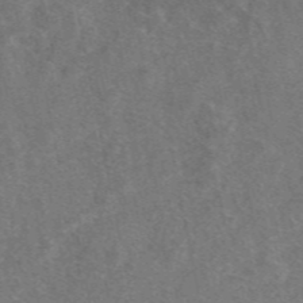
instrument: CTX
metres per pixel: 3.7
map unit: eAb
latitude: 47.4427
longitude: 118.6896
